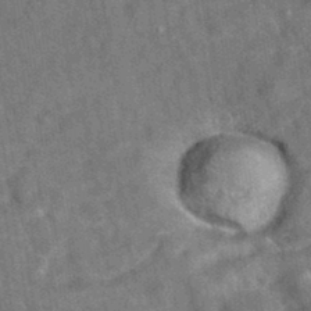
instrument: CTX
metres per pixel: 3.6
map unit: eAb
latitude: 34.6679
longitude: 110.7463
